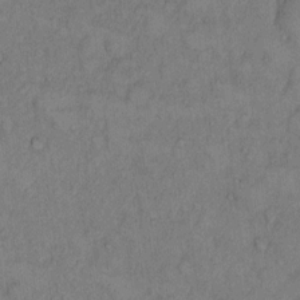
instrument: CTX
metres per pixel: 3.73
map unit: Hto
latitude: 9.1970
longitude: -58.5735
